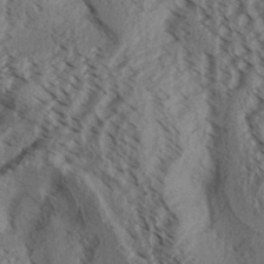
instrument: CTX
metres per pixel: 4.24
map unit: Aa
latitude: 31.7828
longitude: -138.3467
